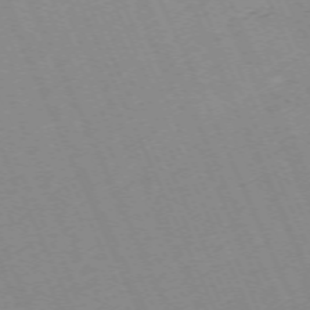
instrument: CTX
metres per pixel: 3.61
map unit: Hpe
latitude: -70.7274
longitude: 12.3495
